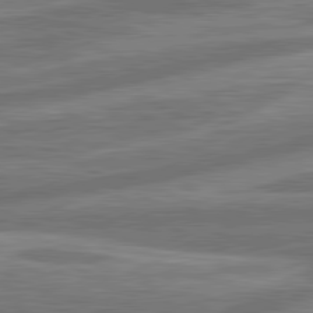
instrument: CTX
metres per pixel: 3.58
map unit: lApd
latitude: 80.8947
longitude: -167.0647
